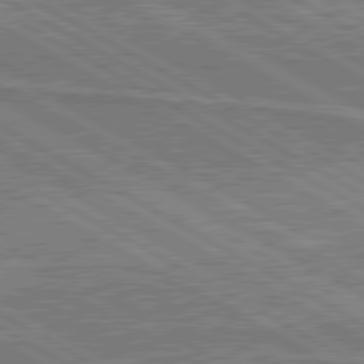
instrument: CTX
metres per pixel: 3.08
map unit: lApd
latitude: 80.5168
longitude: 144.4629
